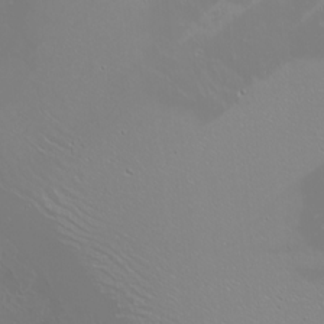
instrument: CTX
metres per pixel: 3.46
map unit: Nhu
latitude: -5.6344
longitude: -91.4993
